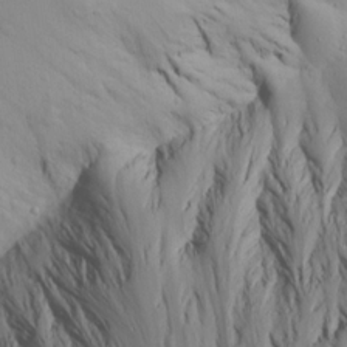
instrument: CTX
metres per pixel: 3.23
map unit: Aa
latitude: 15.6883
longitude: -143.0459
